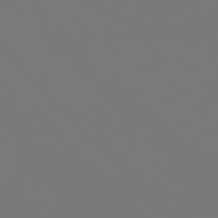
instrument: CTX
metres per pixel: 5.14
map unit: Hpe
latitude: 77.4804
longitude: -170.6868
